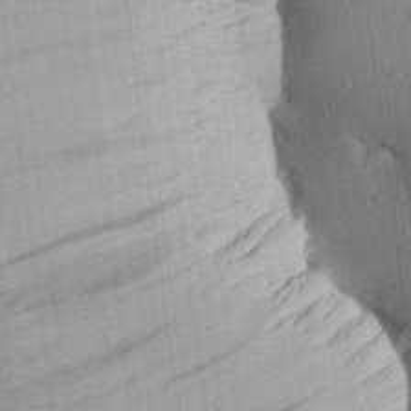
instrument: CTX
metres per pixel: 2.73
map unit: Aa
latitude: 27.0459
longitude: -134.8191
